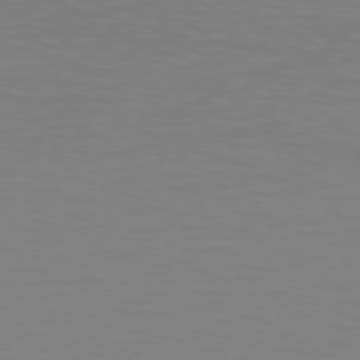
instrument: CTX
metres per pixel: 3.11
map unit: Hpe
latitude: 78.5924
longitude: -139.1592
